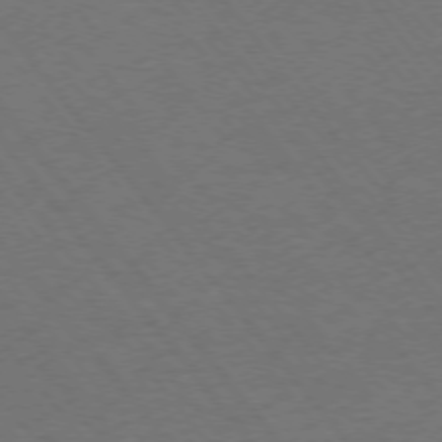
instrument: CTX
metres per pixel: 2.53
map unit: Ap
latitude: -75.9556
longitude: -64.3845
